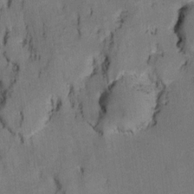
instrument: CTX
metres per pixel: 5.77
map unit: Ht
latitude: 10.7246
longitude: -33.6694
